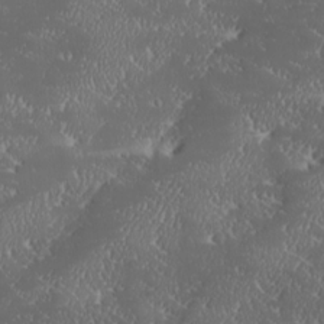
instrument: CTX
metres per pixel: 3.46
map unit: Ave
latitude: 18.2711
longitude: -137.7261
